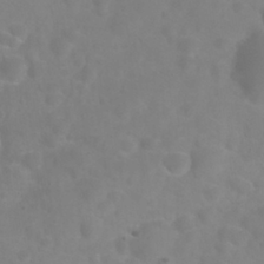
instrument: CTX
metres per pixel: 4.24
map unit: Nhu
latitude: 27.2348
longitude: -55.2159
